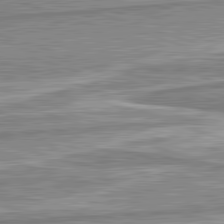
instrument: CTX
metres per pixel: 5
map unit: lApd
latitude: 82.5356
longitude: 167.3321
